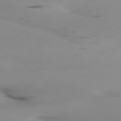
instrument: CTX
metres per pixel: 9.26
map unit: Ap
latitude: -77.9178
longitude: -65.6883
